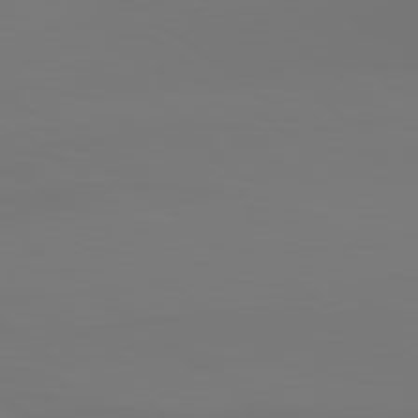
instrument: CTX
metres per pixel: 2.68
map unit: lApd
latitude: 79.2348
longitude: -174.6491
